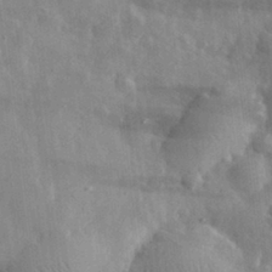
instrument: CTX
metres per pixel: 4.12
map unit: eHh
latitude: 31.5938
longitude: -71.8205
